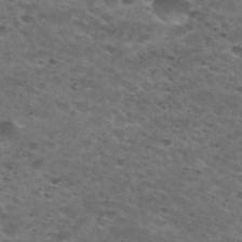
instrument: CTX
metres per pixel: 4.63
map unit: Nhu
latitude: 28.8002
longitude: -48.3278
